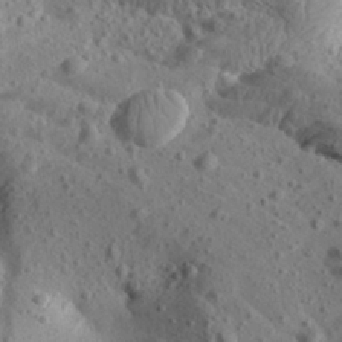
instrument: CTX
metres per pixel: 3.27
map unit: Aa
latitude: 24.7435
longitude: -144.1767
